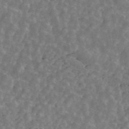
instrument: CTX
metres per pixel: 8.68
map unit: ANa
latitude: 44.7624
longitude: 30.0472
